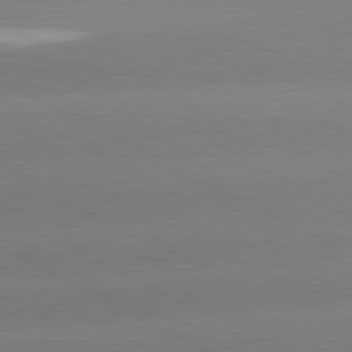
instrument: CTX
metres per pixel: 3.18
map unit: lApd
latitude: 81.0836
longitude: -150.4601
